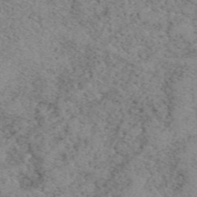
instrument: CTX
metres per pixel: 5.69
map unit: eAb
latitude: 50.0444
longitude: 108.5763
